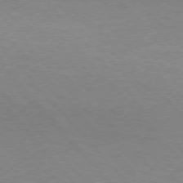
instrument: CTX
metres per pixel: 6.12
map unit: Hpe
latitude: 75.6316
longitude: -145.8583
